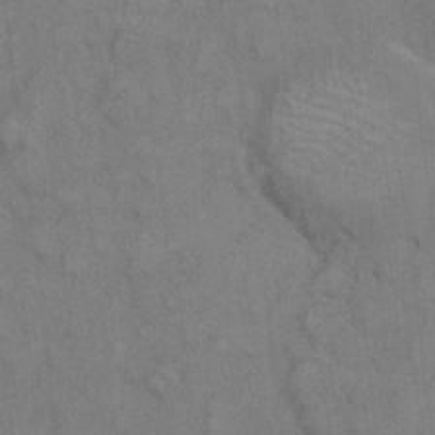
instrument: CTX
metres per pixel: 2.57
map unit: eHh
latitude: 7.8961
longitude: -62.7247
